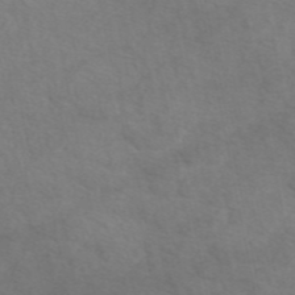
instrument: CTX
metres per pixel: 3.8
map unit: eAb
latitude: 47.2159
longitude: 101.9367
